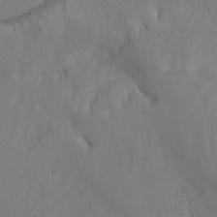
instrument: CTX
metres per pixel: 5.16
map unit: Nhu
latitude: -16.1606
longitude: -50.9891
